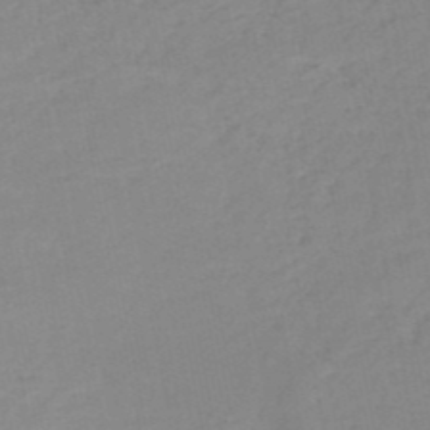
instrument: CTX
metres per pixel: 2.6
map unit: HNb
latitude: -51.1242
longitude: -52.1956
